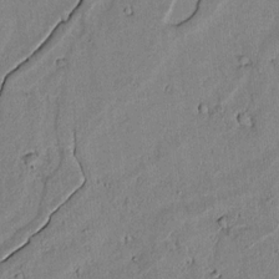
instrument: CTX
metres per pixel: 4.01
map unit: lAvf
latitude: 6.2334
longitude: 168.6707
